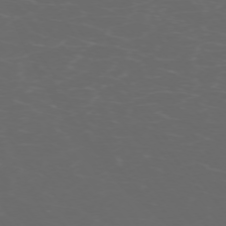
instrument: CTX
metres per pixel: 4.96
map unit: Ap
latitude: -74.3873
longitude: -75.5749
